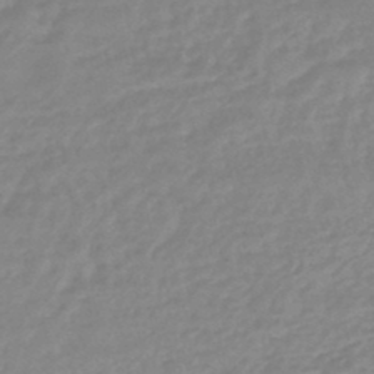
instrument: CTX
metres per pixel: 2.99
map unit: eHb
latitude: -45.7667
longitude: 84.1038
